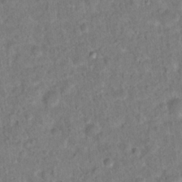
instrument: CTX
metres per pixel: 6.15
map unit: Hto
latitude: 14.2334
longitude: -38.7624
